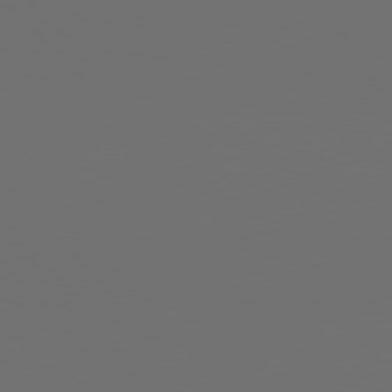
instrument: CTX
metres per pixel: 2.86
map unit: Hpe
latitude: 76.4790
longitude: -141.9339
